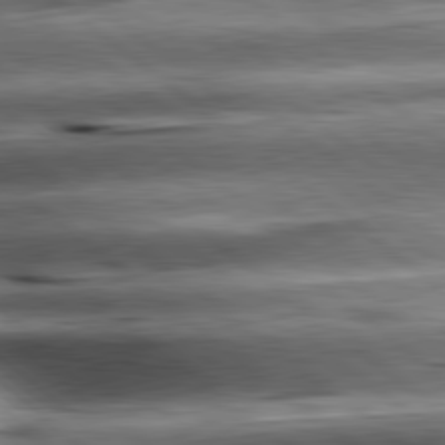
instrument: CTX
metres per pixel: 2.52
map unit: lApd
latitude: 80.7624
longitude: -143.3671
